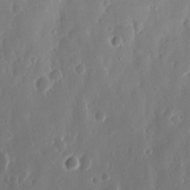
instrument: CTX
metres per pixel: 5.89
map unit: Nhu
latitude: 13.7072
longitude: -73.1593
